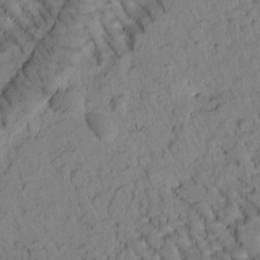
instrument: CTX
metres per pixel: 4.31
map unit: Htu
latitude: -1.5966
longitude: 172.0472
